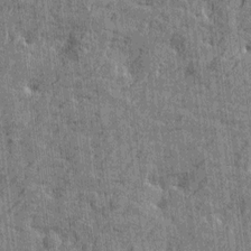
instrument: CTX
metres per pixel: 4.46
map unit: Htu
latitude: -4.8408
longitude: -179.2915
